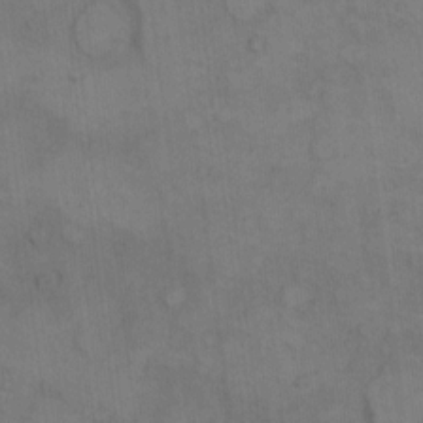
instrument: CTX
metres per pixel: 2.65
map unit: Hto
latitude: 7.0458
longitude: -60.6490
